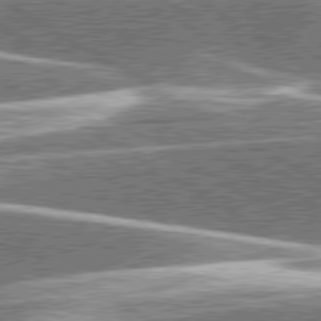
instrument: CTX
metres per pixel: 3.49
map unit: lApd
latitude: 79.8961
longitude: -96.4223
